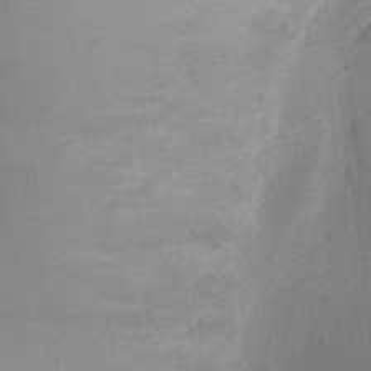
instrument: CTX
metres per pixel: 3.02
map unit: Ht
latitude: 1.4048
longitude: -25.9717
